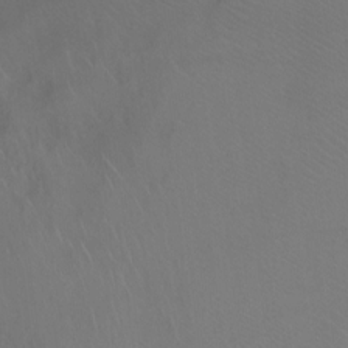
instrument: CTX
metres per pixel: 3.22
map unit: Ht
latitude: 0.9513
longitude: -32.7435
